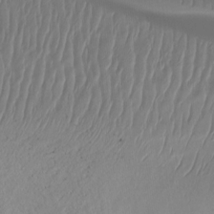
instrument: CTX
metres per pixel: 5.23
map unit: Htu
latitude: -15.2187
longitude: -45.4804
